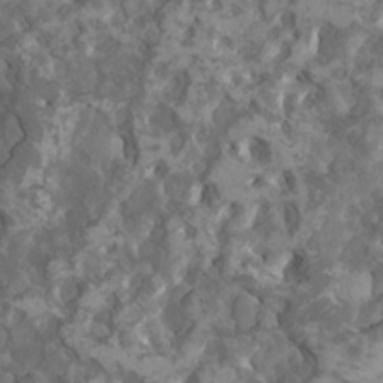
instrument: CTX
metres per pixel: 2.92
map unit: HNhu
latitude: 0.7624
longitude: 7.3320
